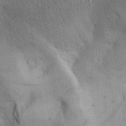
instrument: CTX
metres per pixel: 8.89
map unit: Aa
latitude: 29.5749
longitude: -144.7624
